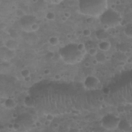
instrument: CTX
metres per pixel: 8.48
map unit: Nhu
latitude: 25.8772
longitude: -52.0444
